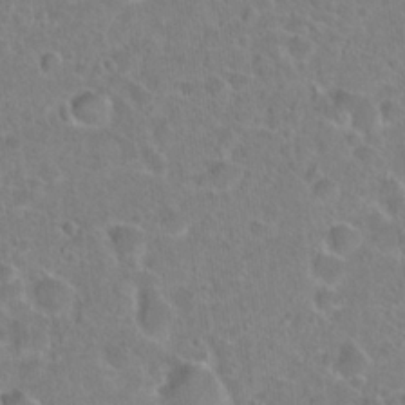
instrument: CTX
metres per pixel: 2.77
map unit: Hto
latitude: 22.6112
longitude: -45.7827
